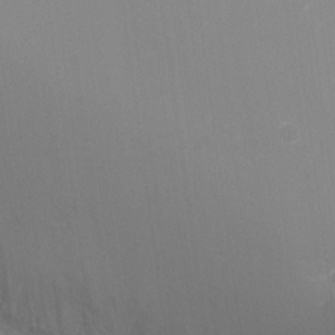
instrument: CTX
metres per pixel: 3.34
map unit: Ht
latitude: -5.4643
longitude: -25.7827
